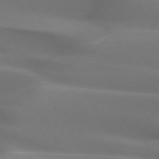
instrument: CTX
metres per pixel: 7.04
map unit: lApd
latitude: 73.0837
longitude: -49.9150
